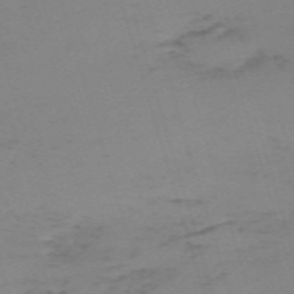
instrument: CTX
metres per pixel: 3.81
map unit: eHh
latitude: -61.7856
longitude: 50.9353
